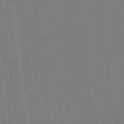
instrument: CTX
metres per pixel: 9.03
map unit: lHvf
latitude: 18.0444
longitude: -113.6127
